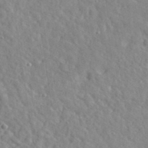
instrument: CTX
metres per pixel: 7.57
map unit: lHvf
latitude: 36.3090
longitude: -89.6694
